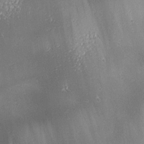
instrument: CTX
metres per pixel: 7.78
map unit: lAa
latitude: 1.4615
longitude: -116.4979
